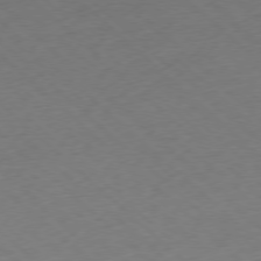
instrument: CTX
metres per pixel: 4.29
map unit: Ap
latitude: -77.9556
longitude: -60.4979
